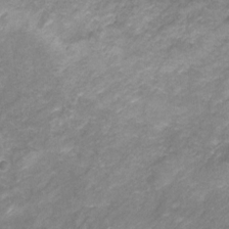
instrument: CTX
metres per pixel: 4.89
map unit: Ht
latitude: 5.2915
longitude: -36.4223
